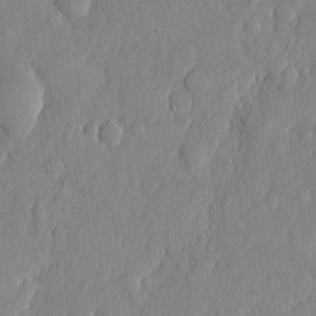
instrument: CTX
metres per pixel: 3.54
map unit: eHh
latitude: 6.2334
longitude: -73.4805
